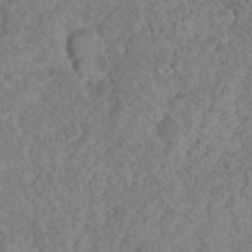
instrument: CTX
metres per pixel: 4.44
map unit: Nhu
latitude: 17.6127
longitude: -34.1011
